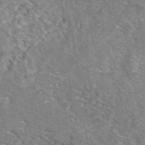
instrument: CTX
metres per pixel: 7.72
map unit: eAb
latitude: 48.8758
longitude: 114.0283
